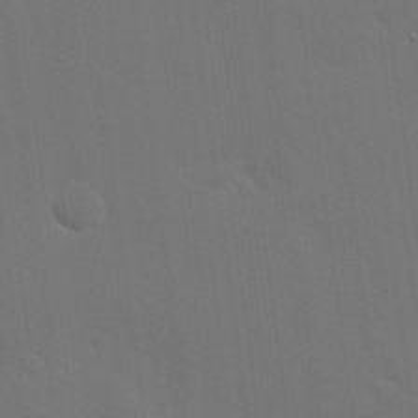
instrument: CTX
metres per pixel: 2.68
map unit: eHh
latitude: 19.1592
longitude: -66.8946
